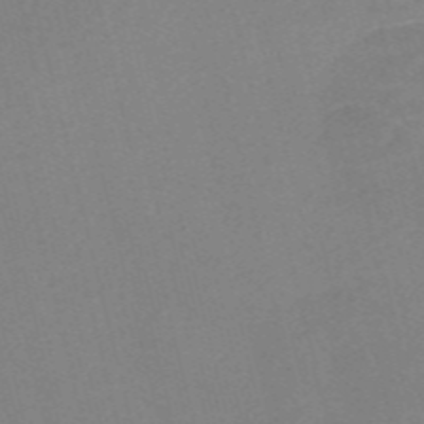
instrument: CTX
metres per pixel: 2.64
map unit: Nve
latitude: -57.0486
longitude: 58.7274
